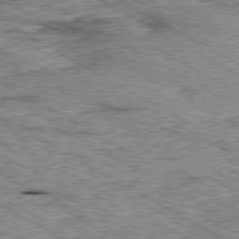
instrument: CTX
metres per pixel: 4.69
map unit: Ap
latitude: -80.3307
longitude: -48.3467
